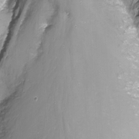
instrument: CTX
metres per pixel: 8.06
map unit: Nhu
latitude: -10.0472
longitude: -76.1955
